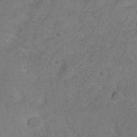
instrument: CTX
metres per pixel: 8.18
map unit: HNhu
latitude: -28.4062
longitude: 74.9920
